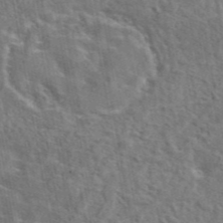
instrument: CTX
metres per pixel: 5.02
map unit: eAb
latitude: 43.8583
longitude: 113.6722
